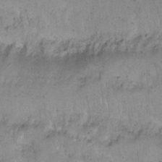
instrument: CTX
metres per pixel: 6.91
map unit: Nhu
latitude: 22.6490
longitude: -67.3103
